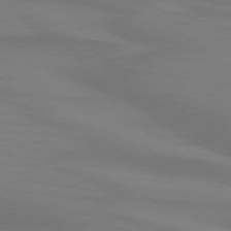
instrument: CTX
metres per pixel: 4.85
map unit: lApd
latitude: 74.3467
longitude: -79.5938
